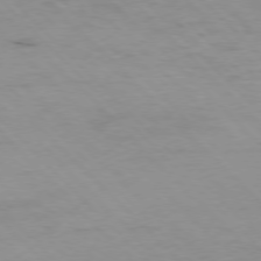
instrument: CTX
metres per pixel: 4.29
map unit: Hpe
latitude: -77.4265
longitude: 12.7085
